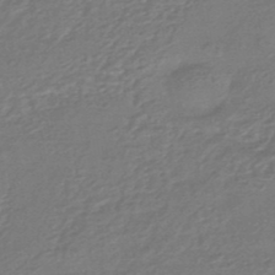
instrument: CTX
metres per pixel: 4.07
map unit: HNhu
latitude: -46.2739
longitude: 89.8422
